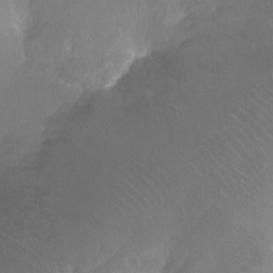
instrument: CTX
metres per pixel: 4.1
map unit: Ht
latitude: -11.2943
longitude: -44.3845
